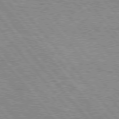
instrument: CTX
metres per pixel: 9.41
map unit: lApd
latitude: 76.1200
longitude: -76.2900
